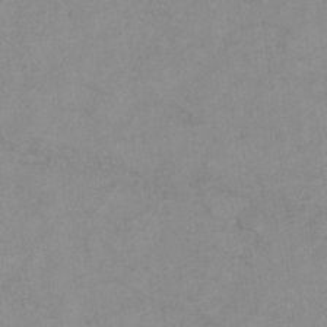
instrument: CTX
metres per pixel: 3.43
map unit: Hto
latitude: 7.9906
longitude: -35.2726
